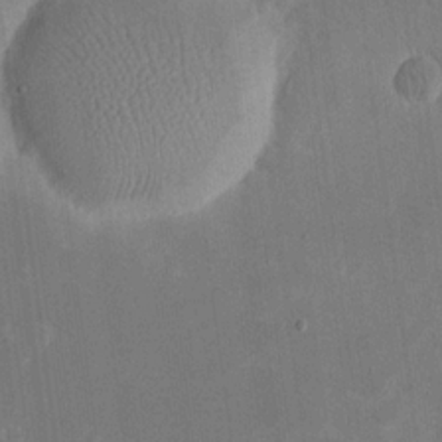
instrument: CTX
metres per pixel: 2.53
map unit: eHh
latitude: 20.0444
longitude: -69.7828
